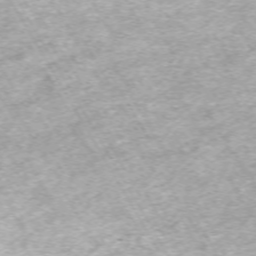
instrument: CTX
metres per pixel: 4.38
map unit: Hpe
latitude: -70.8219
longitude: 13.7667
